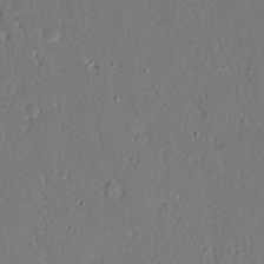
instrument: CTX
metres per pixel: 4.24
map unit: Aa
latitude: 14.4034
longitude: -140.1955
